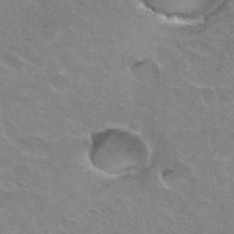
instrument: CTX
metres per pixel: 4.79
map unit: Hto
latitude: 35.8583
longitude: -43.7639
